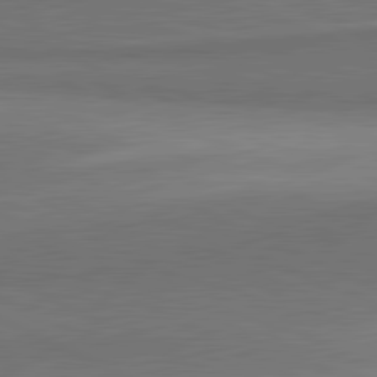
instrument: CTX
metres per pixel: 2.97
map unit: lApd
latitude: 81.7261
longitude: 157.5210
